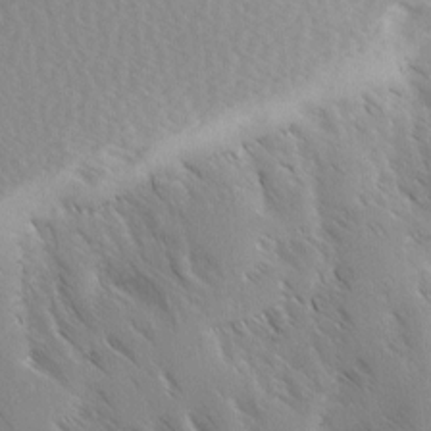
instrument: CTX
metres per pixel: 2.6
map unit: Ave
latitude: -1.2187
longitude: -112.0822
